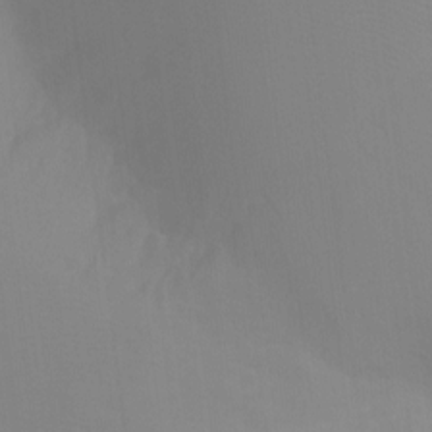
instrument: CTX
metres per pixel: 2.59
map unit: Ht
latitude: -10.9542
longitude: -39.5371
